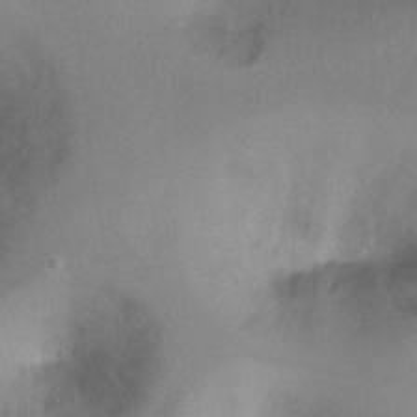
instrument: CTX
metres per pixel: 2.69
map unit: Ht
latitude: -1.4266
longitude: -33.1403
